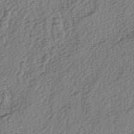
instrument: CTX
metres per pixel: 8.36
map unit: lAa
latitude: -3.8233
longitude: -123.1592
